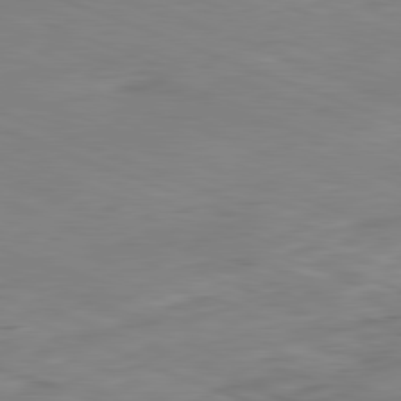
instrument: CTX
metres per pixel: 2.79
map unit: Ap
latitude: -82.1039
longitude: -80.2145
